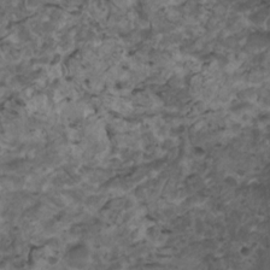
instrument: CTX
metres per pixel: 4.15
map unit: HNhu
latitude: 3.2537
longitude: 4.4629
